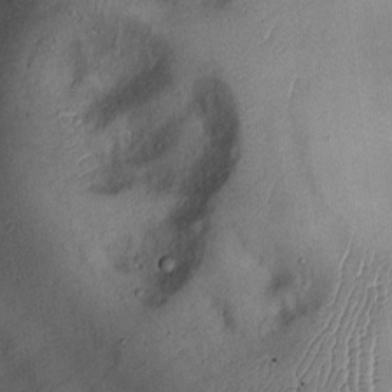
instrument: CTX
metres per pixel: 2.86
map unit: Ht
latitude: -1.5022
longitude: -13.9717
